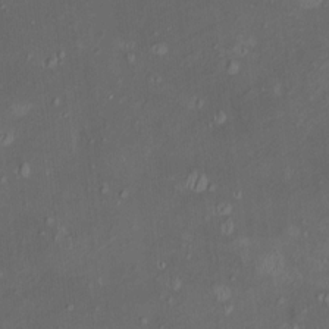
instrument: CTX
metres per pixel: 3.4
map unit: HNhu
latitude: 5.4237
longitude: 13.1431
